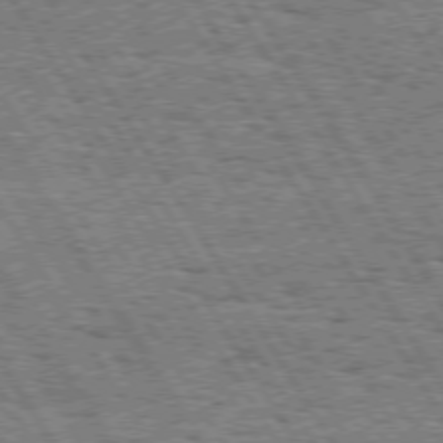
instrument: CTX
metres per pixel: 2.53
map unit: Hpe
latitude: 73.6883
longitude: -142.8380
